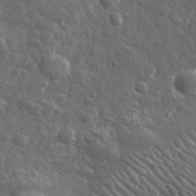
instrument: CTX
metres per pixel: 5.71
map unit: lHvf
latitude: 34.4790
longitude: -86.6301
